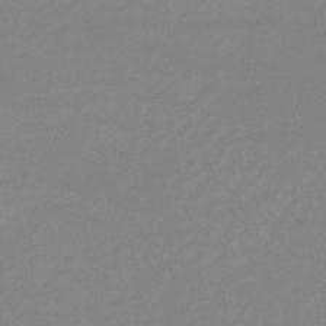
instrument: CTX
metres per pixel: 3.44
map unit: eHb
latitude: -33.1431
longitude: 69.7288
